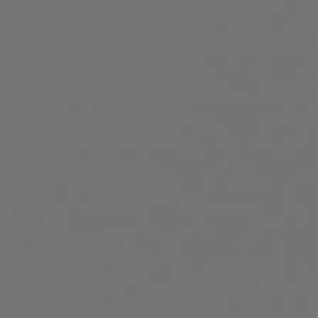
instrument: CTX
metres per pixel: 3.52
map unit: Hpe
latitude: 74.9514
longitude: -129.4048
